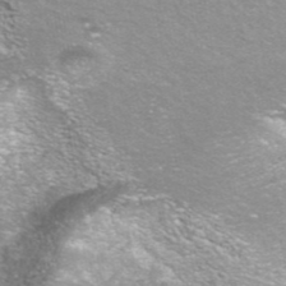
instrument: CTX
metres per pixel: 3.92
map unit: ANa
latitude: 42.5168
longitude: 25.0864
